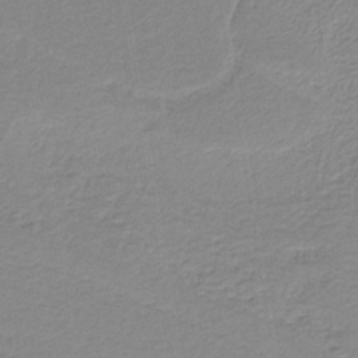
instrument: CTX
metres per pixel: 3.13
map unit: HNb
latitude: -36.0094
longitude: 59.0108
